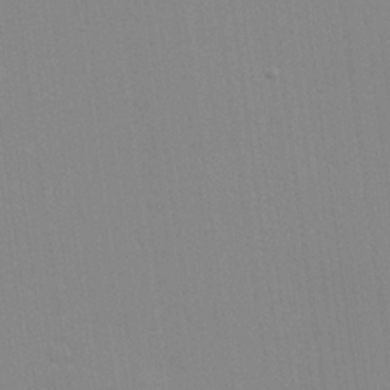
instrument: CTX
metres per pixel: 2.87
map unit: Hve
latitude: 24.6301
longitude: -92.5356
